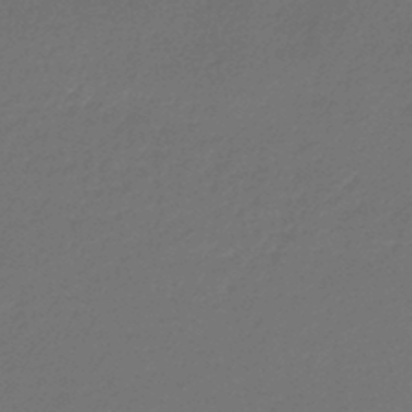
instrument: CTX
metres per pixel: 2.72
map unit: lHb
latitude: -43.7855
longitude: 60.1795
